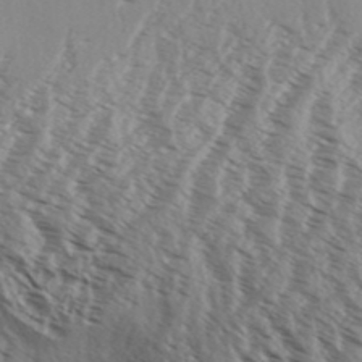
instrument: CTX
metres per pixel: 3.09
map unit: Aa
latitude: 32.5924
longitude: -139.4048
